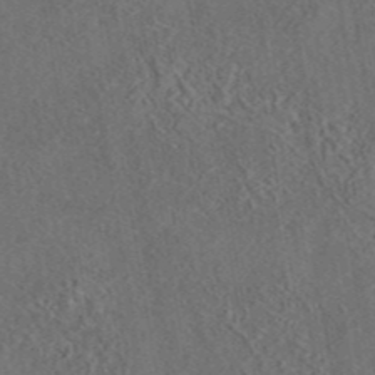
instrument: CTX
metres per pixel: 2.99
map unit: eAb
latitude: 43.8206
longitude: 114.8219
